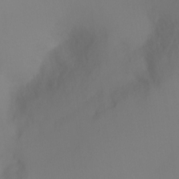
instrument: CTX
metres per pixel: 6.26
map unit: Ht
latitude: -5.4643
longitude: -27.1025
